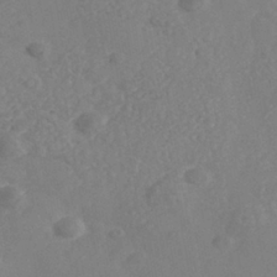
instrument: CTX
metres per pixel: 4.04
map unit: Nhe
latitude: -40.2928
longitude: -110.4223
